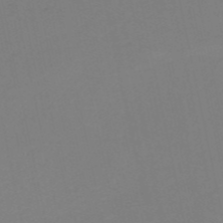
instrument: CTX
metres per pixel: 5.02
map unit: HNb
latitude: -52.5951
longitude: -52.0822
